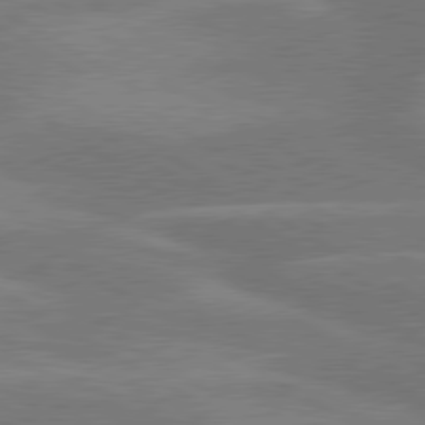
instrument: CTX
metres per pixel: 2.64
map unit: lApd
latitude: 79.8961
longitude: -123.6883
